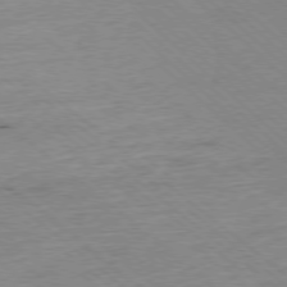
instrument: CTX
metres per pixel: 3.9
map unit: Ap
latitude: -78.1983
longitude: -85.3671
